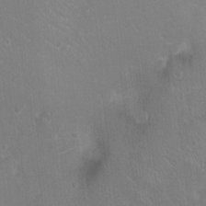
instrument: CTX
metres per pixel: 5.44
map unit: Ht
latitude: -1.3132
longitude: -17.2348
